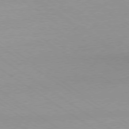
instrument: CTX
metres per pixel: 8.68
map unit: Ap
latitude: -79.4265
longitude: -54.9514
